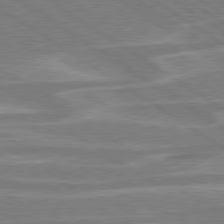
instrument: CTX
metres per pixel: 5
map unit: Hpe
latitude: 79.1781
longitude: -123.2537
